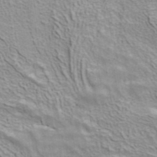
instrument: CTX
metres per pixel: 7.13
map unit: ANa
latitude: 41.1214
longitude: 14.6141
